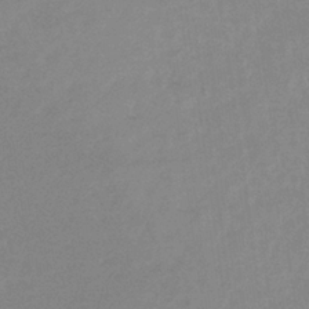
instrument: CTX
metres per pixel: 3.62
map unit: lHb
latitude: -34.1606
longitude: 69.7288
